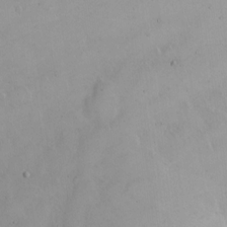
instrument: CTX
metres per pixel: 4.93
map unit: eHh
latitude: 11.9150
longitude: -61.3670
